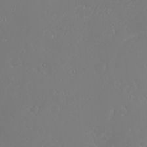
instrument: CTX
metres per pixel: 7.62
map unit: Nhu
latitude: -6.4818
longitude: -89.9339
